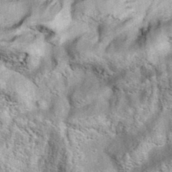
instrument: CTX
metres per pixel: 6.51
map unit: eAb
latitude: 36.2711
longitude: 107.7289
